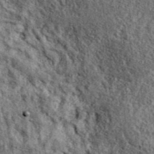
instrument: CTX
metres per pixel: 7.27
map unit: eAb
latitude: 38.9891
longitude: 106.3495
